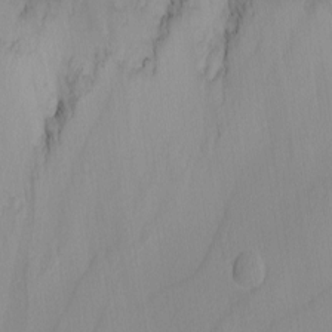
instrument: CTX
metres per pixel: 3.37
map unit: Nhu
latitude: -4.1228
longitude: -93.7071
